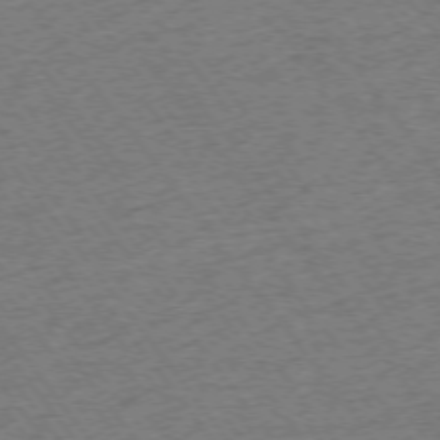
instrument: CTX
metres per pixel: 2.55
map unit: Ap
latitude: -75.1243
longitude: -88.6491
